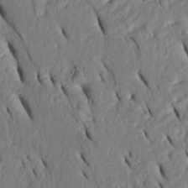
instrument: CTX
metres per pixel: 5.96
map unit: Htu
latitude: 1.0458
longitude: 149.4833
